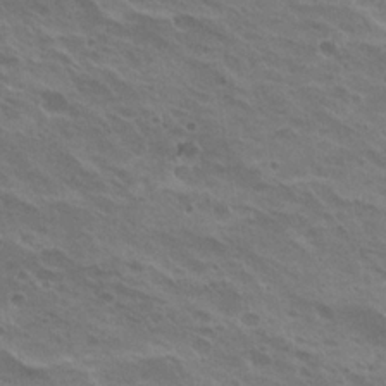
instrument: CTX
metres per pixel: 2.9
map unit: Nhu
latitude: 21.1214
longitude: -31.1970
